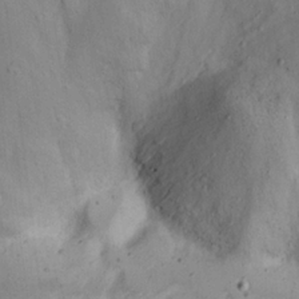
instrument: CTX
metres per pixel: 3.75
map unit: Nhu
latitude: 21.8773
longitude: -70.8758
